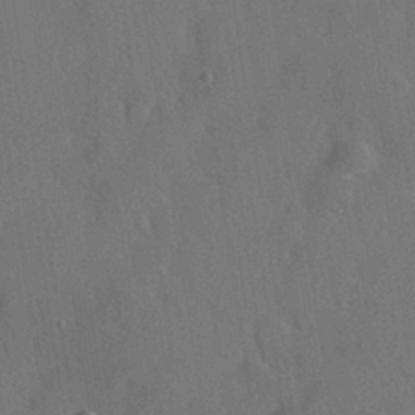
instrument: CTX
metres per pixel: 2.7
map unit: eHh
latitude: 30.7625
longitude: -78.5735
